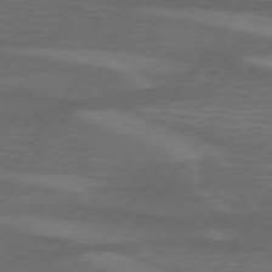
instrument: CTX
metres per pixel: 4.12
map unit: lApd
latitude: 74.6491
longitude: -79.1970
